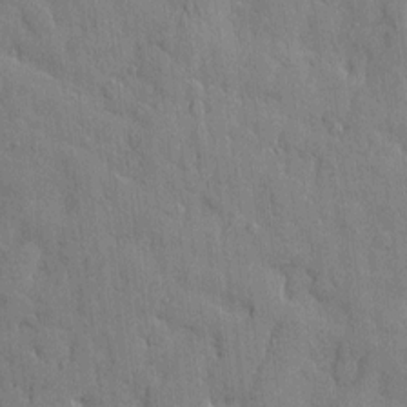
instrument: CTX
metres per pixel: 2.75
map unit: Htu
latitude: -9.5021
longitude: 176.3684
